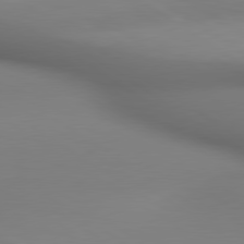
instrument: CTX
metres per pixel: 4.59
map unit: lApd
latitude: 80.3845
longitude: 138.6519
